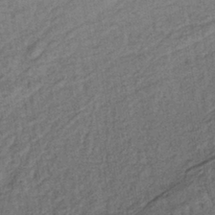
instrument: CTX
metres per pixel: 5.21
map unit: lHb
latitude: -39.3699
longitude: 62.4629
